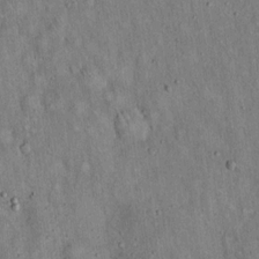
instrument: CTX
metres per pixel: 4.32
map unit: Hto
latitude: 15.1970
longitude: -58.9136
